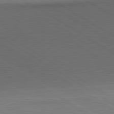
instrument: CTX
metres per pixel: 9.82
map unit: lApd
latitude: 80.6490
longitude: 148.0661
